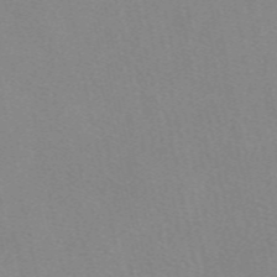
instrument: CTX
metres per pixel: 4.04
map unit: eAb
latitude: 49.4048
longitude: 107.4077
